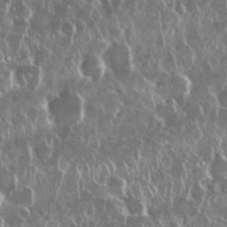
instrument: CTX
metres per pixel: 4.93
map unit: Nhu
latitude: 28.7624
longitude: -62.6869
